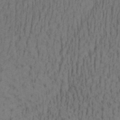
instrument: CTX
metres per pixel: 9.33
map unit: Aa
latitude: 28.3845
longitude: -138.7246
